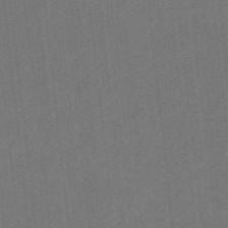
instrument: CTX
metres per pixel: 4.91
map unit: HNb
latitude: -44.4062
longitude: -43.3482
